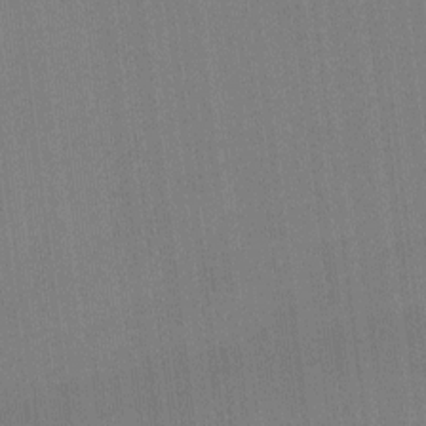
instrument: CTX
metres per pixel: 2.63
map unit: Ht
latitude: -6.4629
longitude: -27.5371
